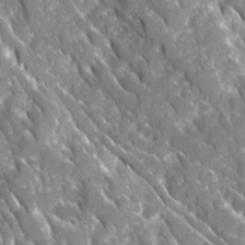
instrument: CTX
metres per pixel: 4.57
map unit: Ave
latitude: 16.1956
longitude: -131.2537
